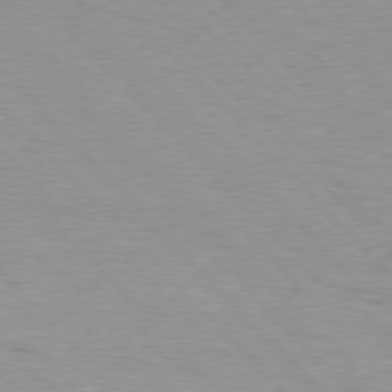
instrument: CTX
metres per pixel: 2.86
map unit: Hpe
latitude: 76.9324
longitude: -152.3467
